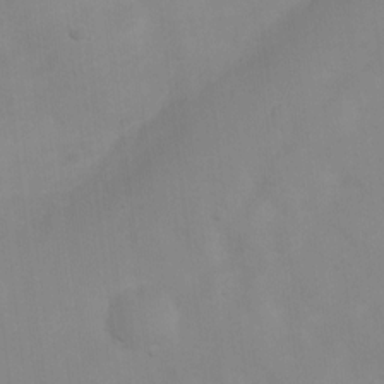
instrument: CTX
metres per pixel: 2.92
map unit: Ht
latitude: 2.5545
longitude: -23.3104
